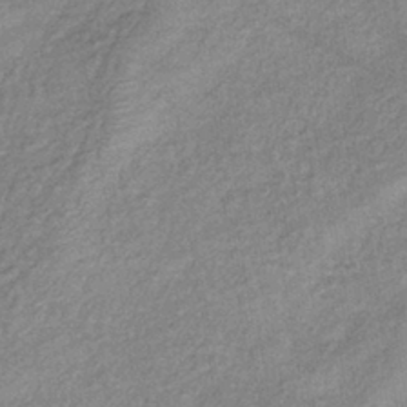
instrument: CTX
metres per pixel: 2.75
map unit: eHb
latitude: -38.9542
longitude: 80.1984
